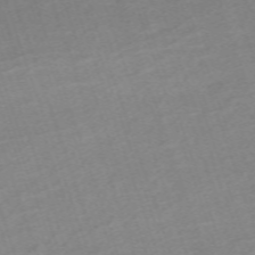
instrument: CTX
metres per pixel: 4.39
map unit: eHh
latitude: -64.3307
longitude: 50.2928
